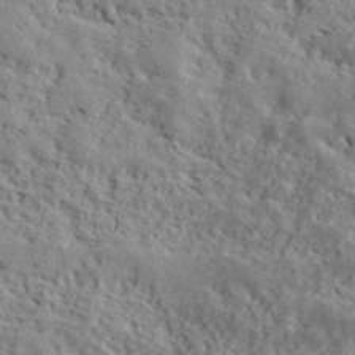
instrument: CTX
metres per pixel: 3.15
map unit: lHvf
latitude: 40.1388
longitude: -87.0458
